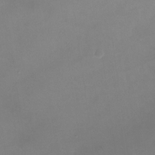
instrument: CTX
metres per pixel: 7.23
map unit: Nhu
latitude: -23.7100
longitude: -70.3467
